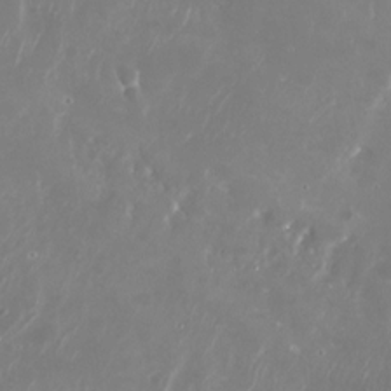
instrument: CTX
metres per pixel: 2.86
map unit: Nhu
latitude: -29.4077
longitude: -70.0633
